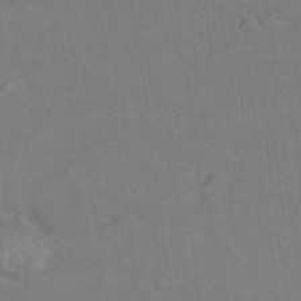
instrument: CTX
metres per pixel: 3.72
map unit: eHh
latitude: 21.9528
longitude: -62.2334
